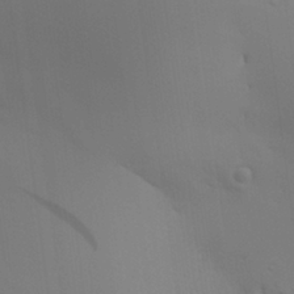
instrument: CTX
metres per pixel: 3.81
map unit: Aa
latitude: 26.8002
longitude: -131.5372
